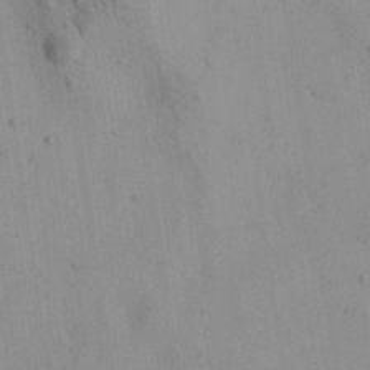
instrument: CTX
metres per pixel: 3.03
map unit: Aa
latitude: 22.3845
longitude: -141.7638
